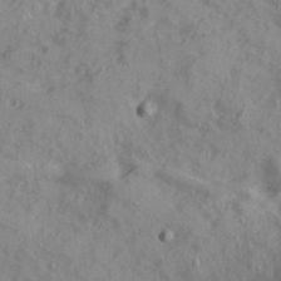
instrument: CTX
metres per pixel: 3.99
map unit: Ave
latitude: 22.3278
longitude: -131.9151
